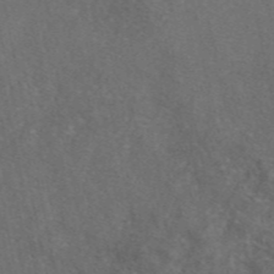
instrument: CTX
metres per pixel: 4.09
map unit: eAb
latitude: 46.9136
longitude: 111.5966
